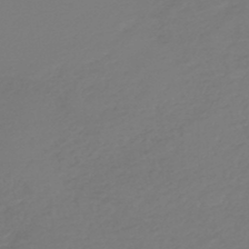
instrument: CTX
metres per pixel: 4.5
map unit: lHb
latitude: -47.1053
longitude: 65.5210
